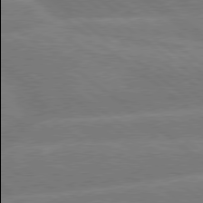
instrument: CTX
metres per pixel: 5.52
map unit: Hpe
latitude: 78.8191
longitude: -153.9906
